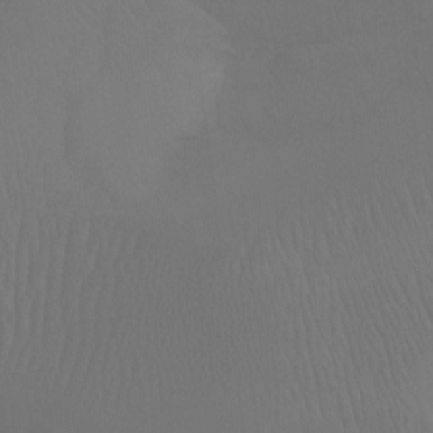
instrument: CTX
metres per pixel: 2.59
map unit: Ht
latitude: -7.6344
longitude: -32.5735
